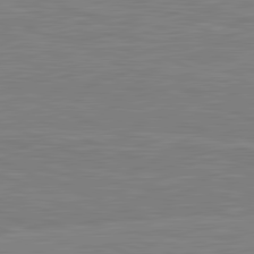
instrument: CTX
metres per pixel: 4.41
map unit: lApd
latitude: 81.7639
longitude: -170.4601
